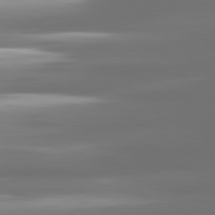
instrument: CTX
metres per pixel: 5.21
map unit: lApd
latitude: 81.0458
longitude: -139.6505
